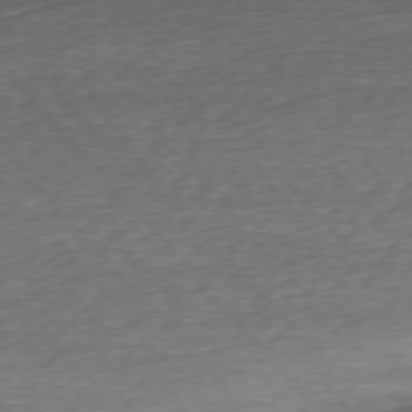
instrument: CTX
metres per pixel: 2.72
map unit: Ap
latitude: -75.9556
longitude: -93.0647
